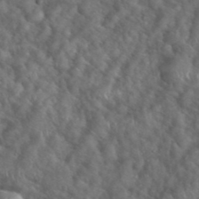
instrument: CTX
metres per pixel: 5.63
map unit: eHh
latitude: 39.4615
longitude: -57.4804
